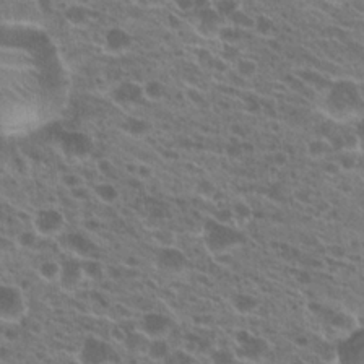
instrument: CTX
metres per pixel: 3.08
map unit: Hto
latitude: 22.4223
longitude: -39.9717
